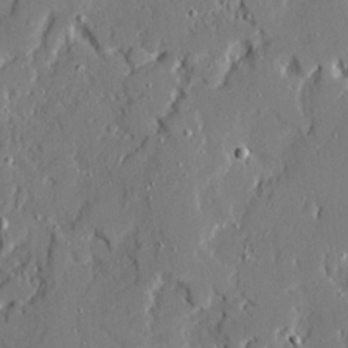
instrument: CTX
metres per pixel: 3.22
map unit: Ave
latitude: 21.1592
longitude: -128.1578
